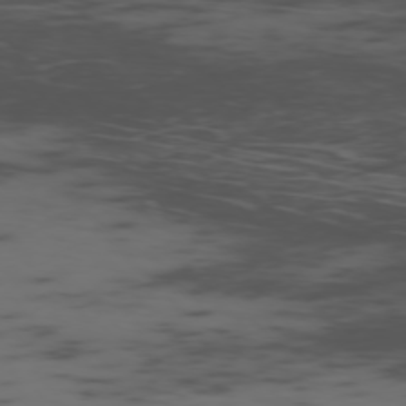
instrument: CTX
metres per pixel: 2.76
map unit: Ap
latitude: -76.4062
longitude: -66.2144
